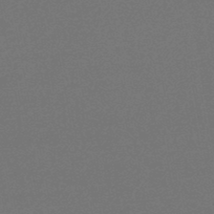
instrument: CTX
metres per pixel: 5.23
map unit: lHb
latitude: -47.1620
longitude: 73.9745
